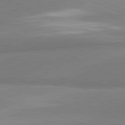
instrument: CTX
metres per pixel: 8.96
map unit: lApd
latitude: 82.0444
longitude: 161.1242
